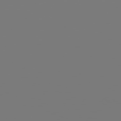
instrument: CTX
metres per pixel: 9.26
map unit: Hpe
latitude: 78.4790
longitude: -138.9325
